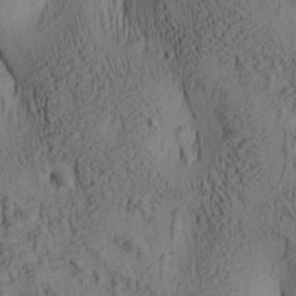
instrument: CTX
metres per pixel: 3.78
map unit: lAa
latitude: 6.6113
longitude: -114.9135
